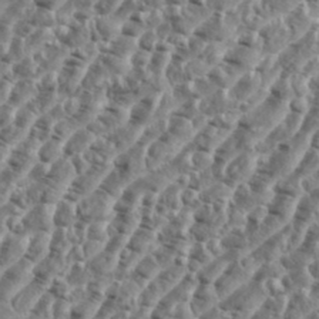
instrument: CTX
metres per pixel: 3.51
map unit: eHh
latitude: 36.4790
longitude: -135.6883
